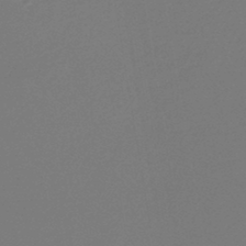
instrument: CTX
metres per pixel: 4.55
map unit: lHb
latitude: -45.5399
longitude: 59.7855
